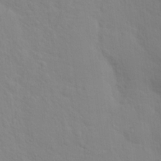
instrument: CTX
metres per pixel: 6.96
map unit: Hto
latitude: 17.4237
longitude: -39.4993
